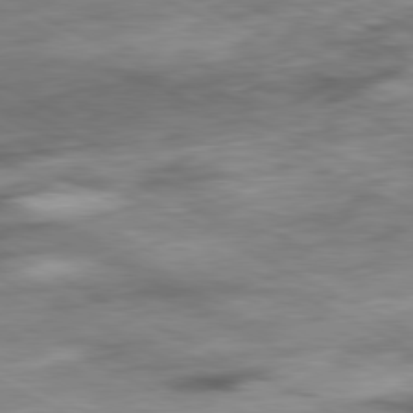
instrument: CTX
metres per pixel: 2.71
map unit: Ap
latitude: -81.1053
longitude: -80.9703
